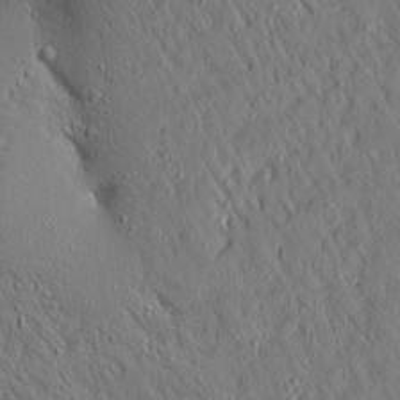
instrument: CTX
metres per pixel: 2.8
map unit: Ave
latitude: 15.9528
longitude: -140.8758
